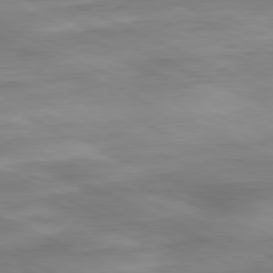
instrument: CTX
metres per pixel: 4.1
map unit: Ap
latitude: -81.3132
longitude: -82.3845
